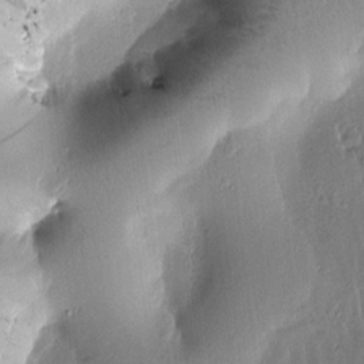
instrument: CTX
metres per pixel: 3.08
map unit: Htu
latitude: -0.2929
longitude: 171.9556
